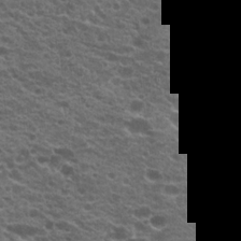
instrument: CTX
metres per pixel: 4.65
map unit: Hto
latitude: 20.8191
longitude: -36.1578
